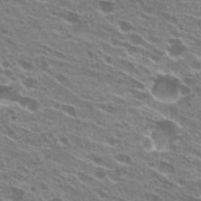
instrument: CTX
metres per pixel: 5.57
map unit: Hto
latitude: 24.2522
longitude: -38.8002
